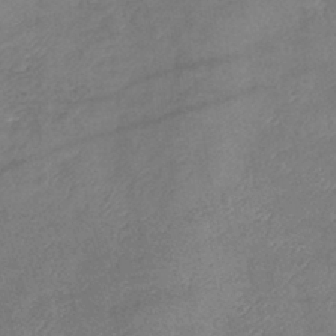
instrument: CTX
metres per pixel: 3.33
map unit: eHb
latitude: -39.7289
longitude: 76.0661
